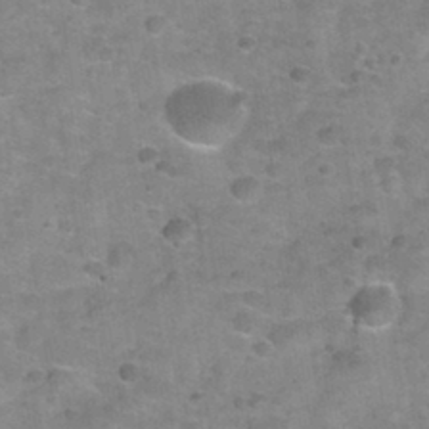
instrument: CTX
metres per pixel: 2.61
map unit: Nhu
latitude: 32.3278
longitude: -53.5560
